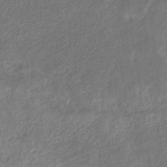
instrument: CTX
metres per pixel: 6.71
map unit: eHb
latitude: -30.8030
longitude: 70.2173
